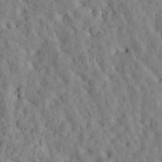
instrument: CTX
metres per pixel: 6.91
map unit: Htu
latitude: -3.4832
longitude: 174.1794
